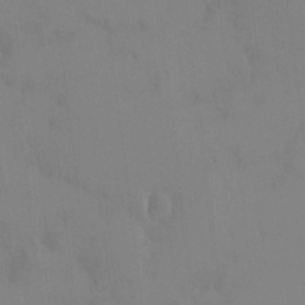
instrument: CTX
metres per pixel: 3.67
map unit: HNhu
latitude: 6.5735
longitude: 1.0109
